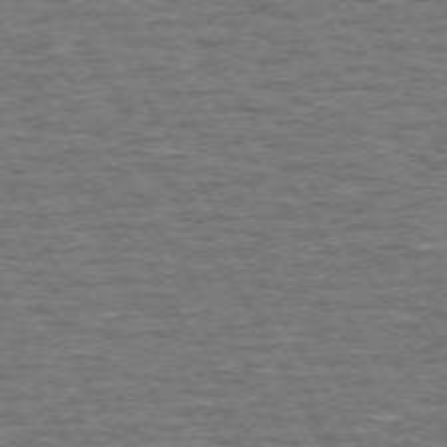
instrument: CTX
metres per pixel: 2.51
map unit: Hpe
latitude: 72.4790
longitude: -123.5560
